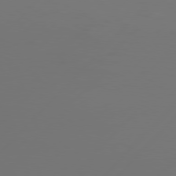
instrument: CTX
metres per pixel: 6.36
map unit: Hpe
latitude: 76.9702
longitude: -137.5371
